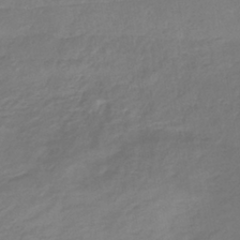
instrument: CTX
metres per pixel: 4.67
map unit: eHb
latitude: -37.7855
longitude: 76.4629
